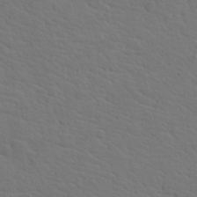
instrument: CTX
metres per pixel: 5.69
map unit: Hto
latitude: 18.8947
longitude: -33.8205
